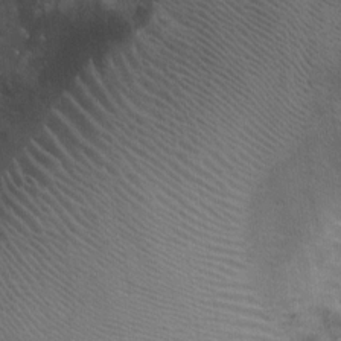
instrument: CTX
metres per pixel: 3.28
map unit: Ht
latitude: -0.9164
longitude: -17.1781
